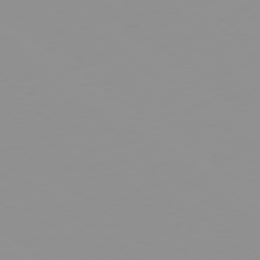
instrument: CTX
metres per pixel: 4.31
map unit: Ap
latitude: -79.1431
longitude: -95.5371
